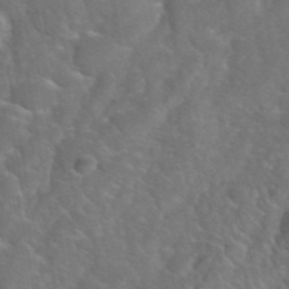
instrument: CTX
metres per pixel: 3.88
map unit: eHh
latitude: 40.5734
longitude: -57.8016
